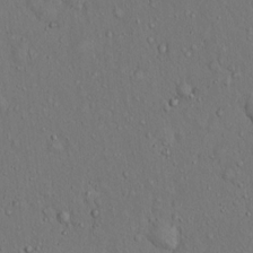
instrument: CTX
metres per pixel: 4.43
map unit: Hto
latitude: 14.7625
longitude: -57.9150
